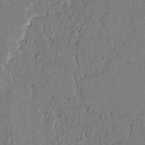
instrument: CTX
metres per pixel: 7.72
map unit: lAvf
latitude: 5.1025
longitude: 169.0675
